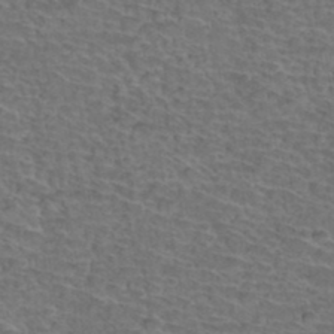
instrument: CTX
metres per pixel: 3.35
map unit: Hto
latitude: 37.0648
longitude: -43.8394
